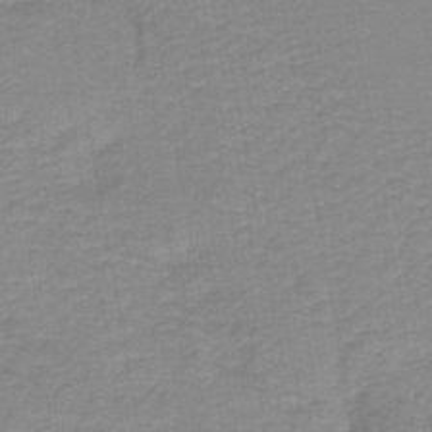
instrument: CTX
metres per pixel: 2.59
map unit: HNb
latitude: -44.1228
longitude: 51.8044
